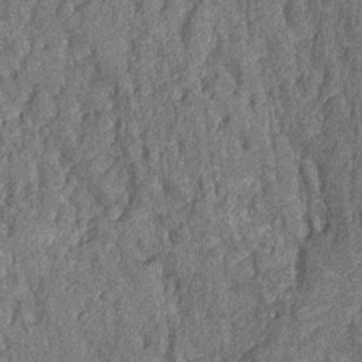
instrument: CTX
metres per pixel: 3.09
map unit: Nhu
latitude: -12.7463
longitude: -23.3859
